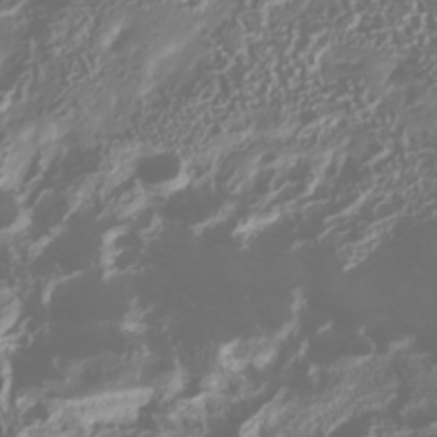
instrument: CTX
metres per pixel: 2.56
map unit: Nhu
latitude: -40.9919
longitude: -86.1955
